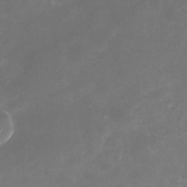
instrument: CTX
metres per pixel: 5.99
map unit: Nhu
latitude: -23.7667
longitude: -70.0444
